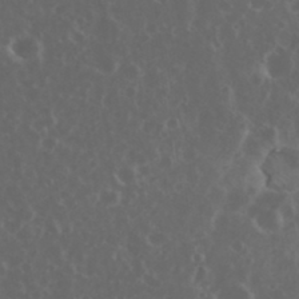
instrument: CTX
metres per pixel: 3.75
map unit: eHh
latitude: 34.7813
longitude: -59.4049
